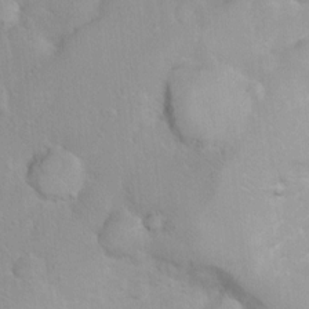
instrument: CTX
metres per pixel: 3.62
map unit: Ht
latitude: 3.5749
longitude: -26.4601
